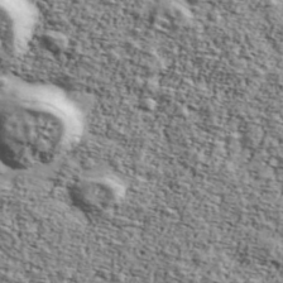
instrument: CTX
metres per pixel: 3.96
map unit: Ave
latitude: 42.7813
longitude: -110.0444
